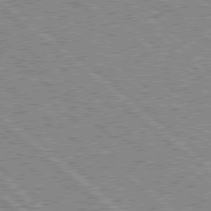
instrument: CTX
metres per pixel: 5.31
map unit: Hpe
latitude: 78.1578
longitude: -159.9906
